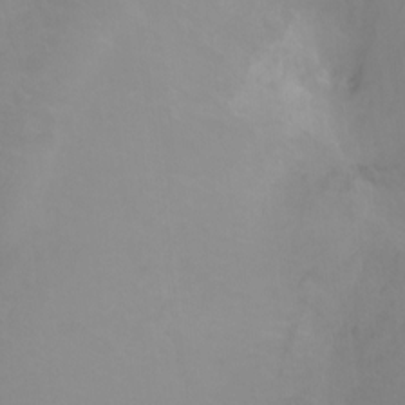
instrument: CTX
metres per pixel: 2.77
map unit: Ht
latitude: -0.1795
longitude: -38.7246
